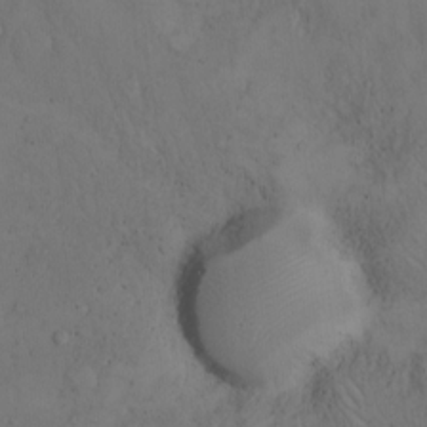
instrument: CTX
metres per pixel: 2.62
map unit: Hto
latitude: 11.1592
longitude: -61.3670
